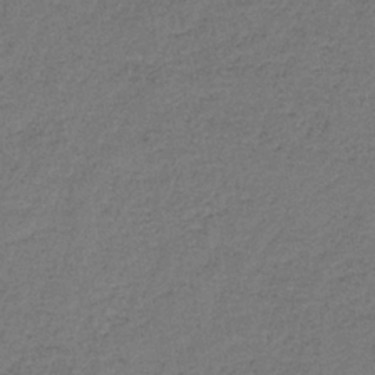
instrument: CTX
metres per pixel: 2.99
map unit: HNb
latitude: -34.3495
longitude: 62.3495
